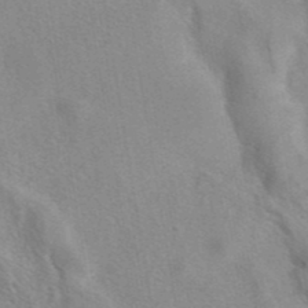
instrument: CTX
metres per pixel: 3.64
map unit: eAb
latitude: 41.2725
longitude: 107.2565
